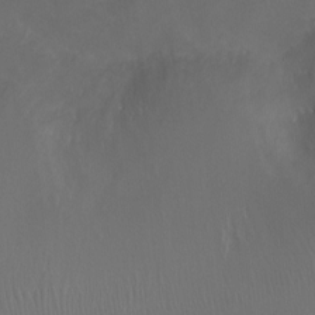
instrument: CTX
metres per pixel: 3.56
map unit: Ht
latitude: -1.3132
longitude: -17.7639
